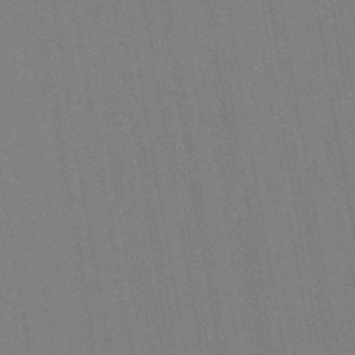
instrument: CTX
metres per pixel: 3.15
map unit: lHb
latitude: -48.6897
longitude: 73.4832
